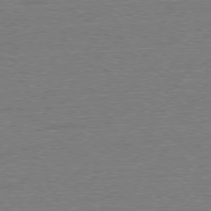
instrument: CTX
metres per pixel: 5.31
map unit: Ap
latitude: -78.9541
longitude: -82.6868
